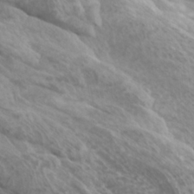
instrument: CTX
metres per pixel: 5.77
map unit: Htu
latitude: -6.2928
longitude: -75.3482
